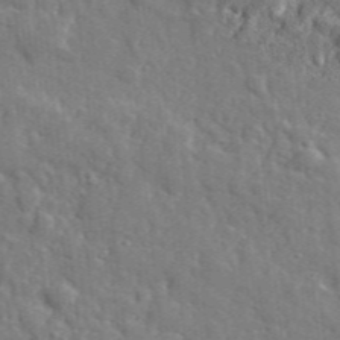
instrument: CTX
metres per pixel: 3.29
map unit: lHvf
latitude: 35.5560
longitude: -87.7638
